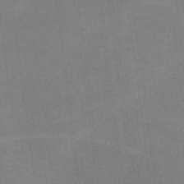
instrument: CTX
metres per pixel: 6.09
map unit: lHvf
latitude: -10.5574
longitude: -100.6680
